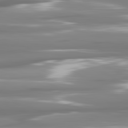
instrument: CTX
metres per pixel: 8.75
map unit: lApd
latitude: 81.5560
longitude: -141.7071
